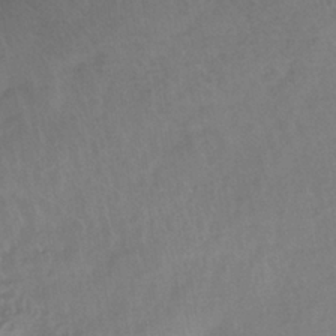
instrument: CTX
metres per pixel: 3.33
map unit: eHh
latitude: -39.5777
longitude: -28.6868
